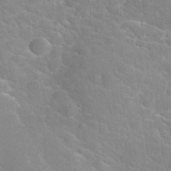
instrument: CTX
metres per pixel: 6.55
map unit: Hto
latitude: 35.6882
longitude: -46.3657
